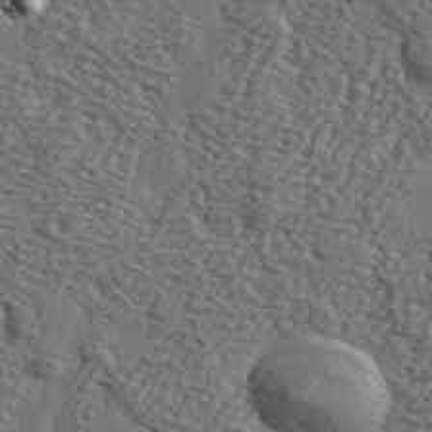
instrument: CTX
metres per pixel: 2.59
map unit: eHh
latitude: 36.0633
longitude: -80.5357
